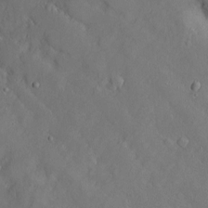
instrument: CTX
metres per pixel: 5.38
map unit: Htu
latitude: -6.3873
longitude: 160.3684
